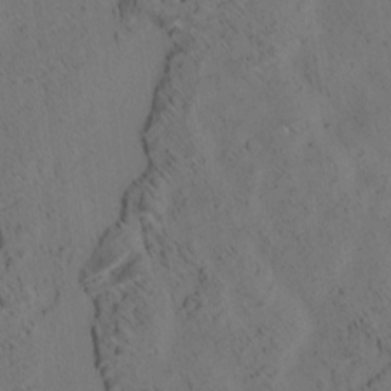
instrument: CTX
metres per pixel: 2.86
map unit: eHh
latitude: 3.6883
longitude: -78.7058
